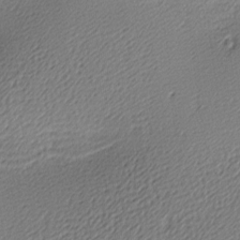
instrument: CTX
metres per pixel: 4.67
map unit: lAa
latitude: -10.1417
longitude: -126.6869
